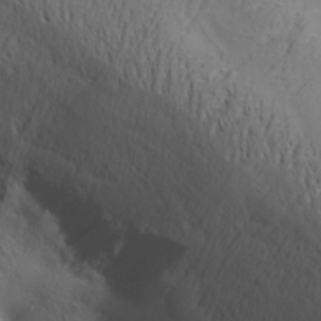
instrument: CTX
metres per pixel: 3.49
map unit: Aa
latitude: 30.9325
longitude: -142.9514
